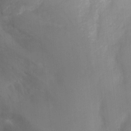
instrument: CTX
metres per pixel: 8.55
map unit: Ht
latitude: -3.5588
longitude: -28.8191
